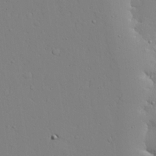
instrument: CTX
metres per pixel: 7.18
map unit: lAvf
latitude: 24.0444
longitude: -109.6882
